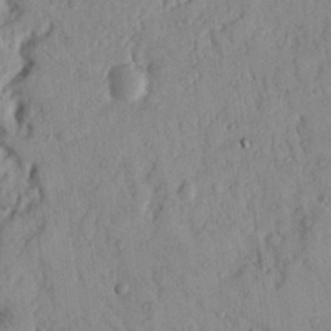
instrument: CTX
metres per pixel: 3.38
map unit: Nhu
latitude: 17.4993
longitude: -78.0255
